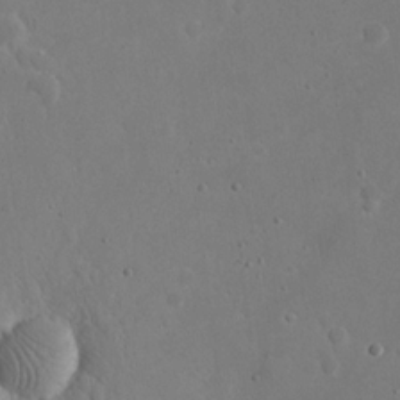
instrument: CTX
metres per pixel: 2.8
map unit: eHh
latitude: 20.8380
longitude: -68.7813
